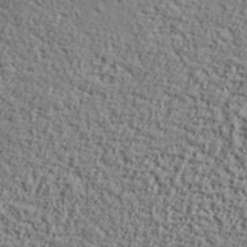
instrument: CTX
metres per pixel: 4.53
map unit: lHvf
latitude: 37.8395
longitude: -91.9906
